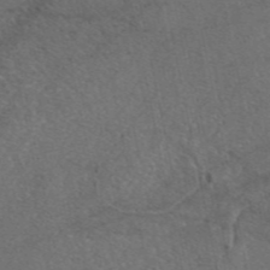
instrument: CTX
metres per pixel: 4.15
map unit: eAb
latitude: 46.5735
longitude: 111.6721
